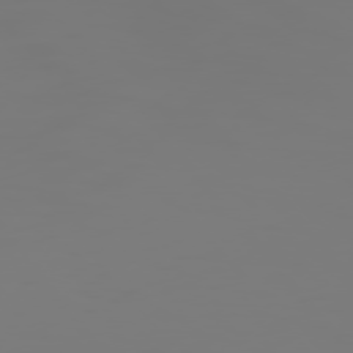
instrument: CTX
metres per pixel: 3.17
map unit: Hpe
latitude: 75.6127
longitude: -127.5182
